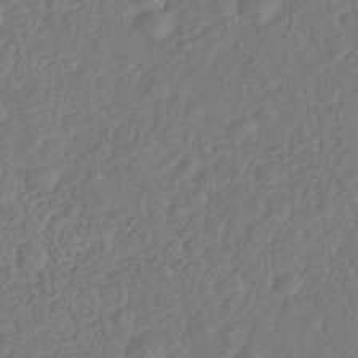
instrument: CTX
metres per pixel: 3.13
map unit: Nhe
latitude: -41.2187
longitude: -110.5735
